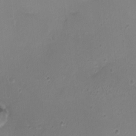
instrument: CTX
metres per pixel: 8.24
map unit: HNhu
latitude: 5.2159
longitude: 2.7274
